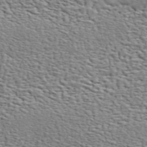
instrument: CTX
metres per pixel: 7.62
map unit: ANa
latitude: 46.1956
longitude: -84.5168
